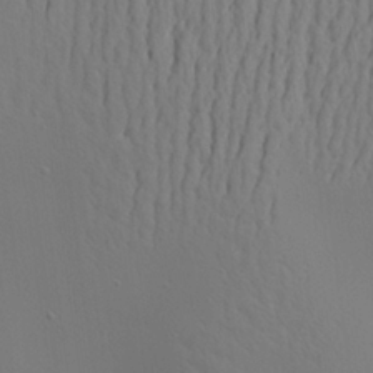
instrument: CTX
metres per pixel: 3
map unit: Aa
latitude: 21.3860
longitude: -142.5168
